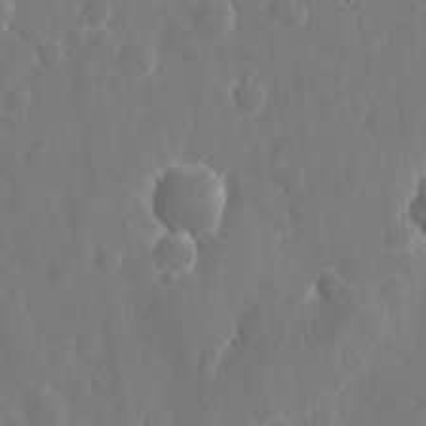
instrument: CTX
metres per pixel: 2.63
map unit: eHh
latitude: 10.5924
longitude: -71.1970
